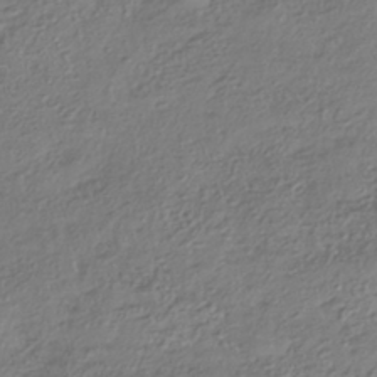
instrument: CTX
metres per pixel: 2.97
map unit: HNhu
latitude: -41.1053
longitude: 107.0109
